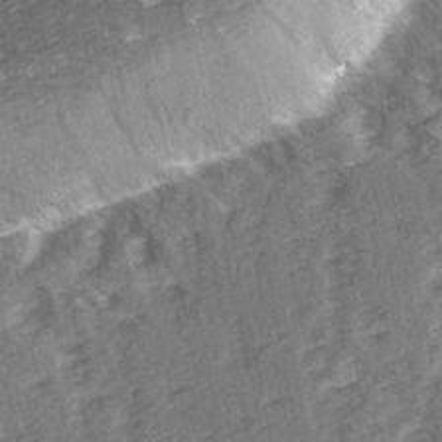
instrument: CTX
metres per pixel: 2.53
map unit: Ave
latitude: 14.8569
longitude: -104.3845
